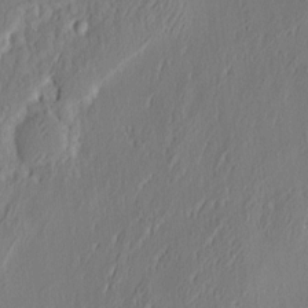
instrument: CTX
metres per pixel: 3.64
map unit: eHh
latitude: 4.0444
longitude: -77.8394
